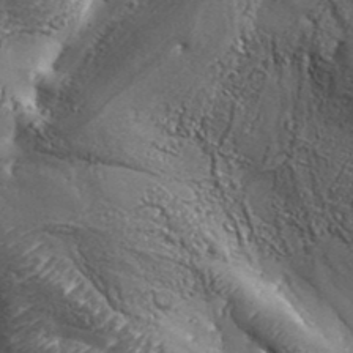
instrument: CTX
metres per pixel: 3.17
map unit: Aa
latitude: 33.9717
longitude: -135.1970
